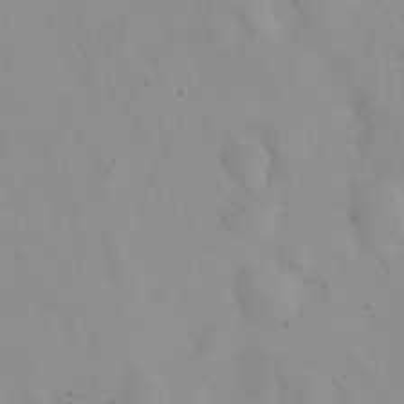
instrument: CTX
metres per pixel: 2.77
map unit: eHh
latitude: 24.6301
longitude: -64.7246
